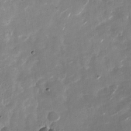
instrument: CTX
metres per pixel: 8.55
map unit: Nhu
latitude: -27.6155
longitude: -74.5168
